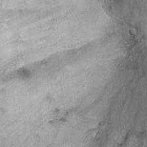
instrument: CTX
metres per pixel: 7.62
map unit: Ht
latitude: 9.9528
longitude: -37.2159
